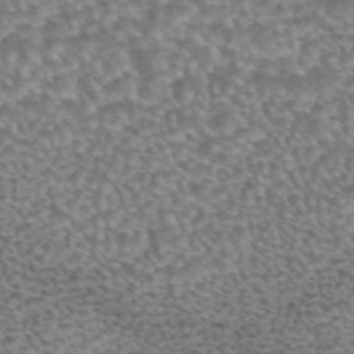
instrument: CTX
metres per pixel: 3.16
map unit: eAb
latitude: 44.6679
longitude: 104.7085
